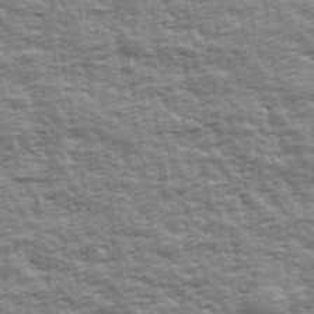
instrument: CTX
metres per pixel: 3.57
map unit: Ave
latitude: 42.8947
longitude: -112.1956
